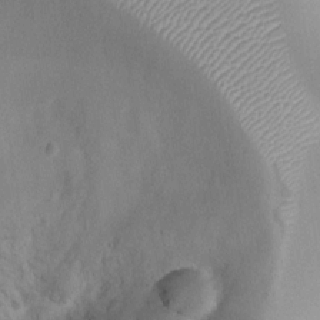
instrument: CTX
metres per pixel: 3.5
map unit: Ht
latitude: -1.3321
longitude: -19.9717
